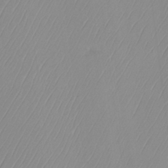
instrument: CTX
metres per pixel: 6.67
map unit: Ht
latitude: -14.5007
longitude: -53.4993
